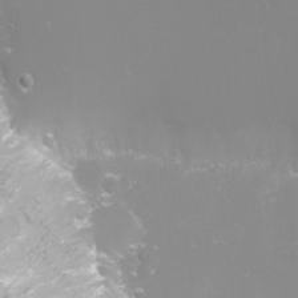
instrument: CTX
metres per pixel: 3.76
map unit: Nhu
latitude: -4.4629
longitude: -75.6694
